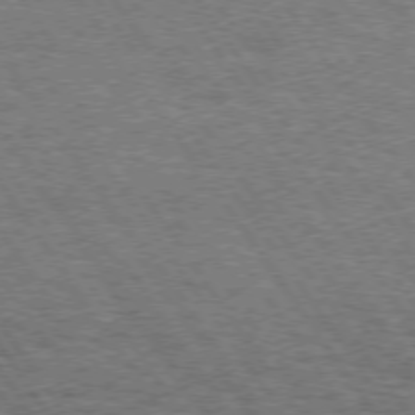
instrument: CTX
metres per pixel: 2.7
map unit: Hpe
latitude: 73.7639
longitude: -131.2537
